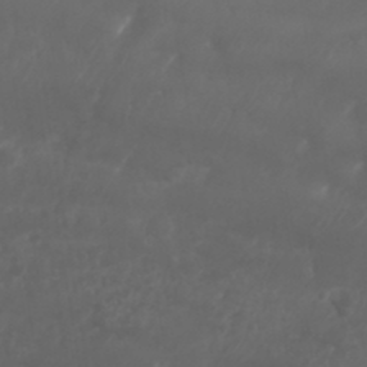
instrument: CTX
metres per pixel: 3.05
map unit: Nhu
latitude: 25.6882
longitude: -62.7436
